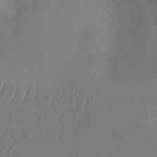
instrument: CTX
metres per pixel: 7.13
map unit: Ht
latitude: -11.8611
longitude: -21.6316
